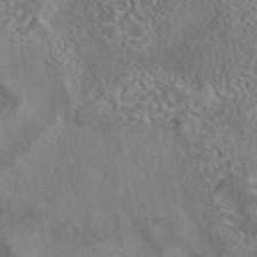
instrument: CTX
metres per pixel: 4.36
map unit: eAb
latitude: 42.8002
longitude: 110.8597
